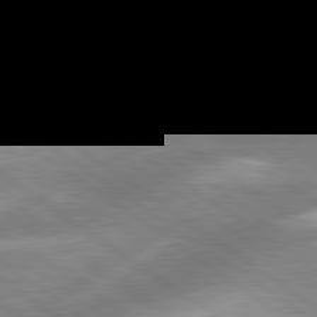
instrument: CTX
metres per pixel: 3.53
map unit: lApd
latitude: 80.3845
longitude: -119.6316
